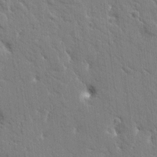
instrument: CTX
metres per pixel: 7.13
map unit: Htu
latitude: -1.8612
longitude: 174.9919
